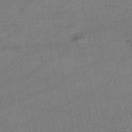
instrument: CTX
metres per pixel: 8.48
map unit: HNhu
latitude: -48.2173
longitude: 102.3495
